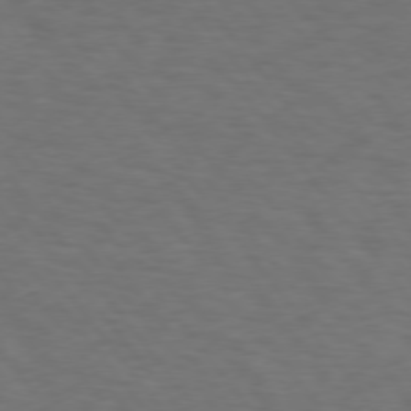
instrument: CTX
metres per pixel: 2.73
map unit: Hpe
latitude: 74.6302
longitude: -131.6316
